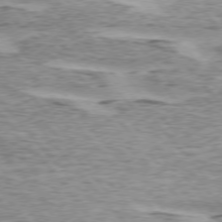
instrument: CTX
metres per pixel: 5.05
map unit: lApd
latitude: 75.0836
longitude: -77.8583
